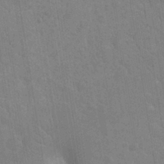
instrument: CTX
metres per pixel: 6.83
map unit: Nhu
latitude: -11.6155
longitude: -22.4979
